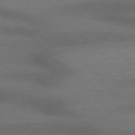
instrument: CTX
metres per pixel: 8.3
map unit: Hpe
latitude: 77.3481
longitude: -156.4790
